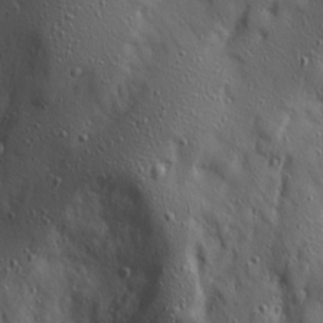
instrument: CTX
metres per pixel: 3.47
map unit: Ave
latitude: 21.9528
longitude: -131.2726
